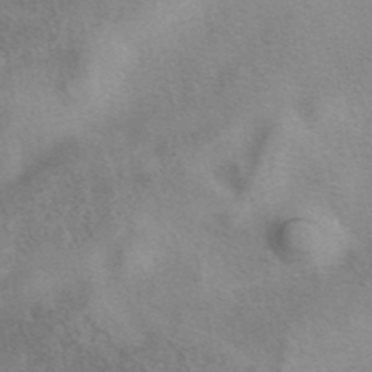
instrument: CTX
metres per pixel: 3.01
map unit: eAb
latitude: 41.4993
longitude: 103.1620
